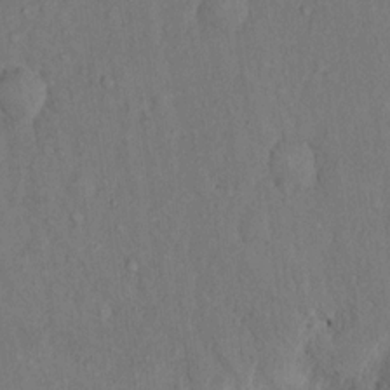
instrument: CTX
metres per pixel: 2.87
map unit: Hto
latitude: 14.1200
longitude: -61.6694
